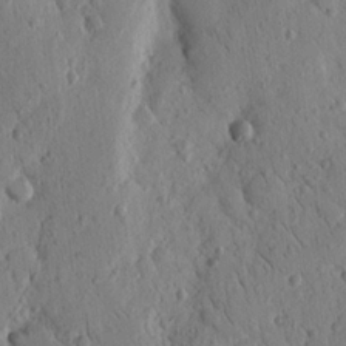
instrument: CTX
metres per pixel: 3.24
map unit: Nhu
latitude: 15.2348
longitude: -77.7638
